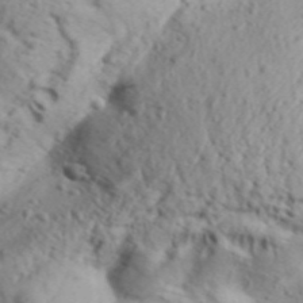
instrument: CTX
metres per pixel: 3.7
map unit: Aa
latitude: 31.3671
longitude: -136.3279
